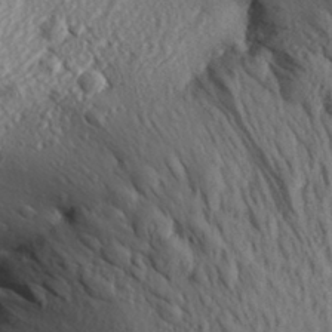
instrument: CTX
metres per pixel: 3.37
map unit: Aa
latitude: 30.0822
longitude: -138.3278
